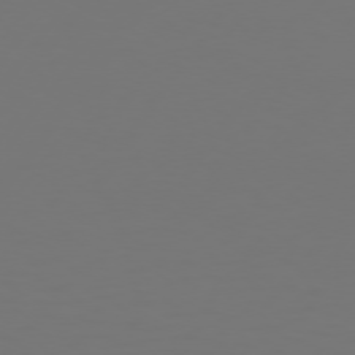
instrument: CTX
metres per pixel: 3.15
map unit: Hpe
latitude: 74.0255
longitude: -129.6127
